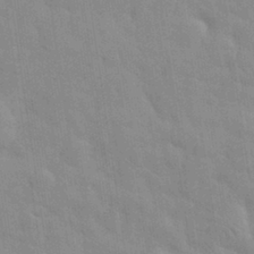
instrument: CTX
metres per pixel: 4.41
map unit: eHh
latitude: 32.0633
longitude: -71.0080
